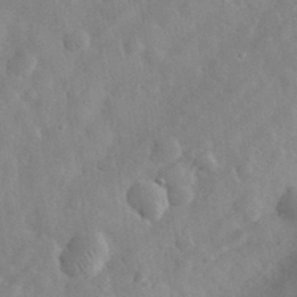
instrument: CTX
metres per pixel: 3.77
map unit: eHh
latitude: 31.7639
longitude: -72.6113
